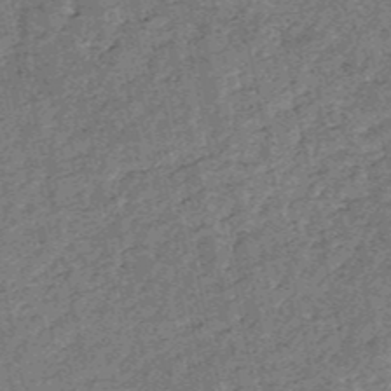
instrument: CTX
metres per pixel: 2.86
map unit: HNb
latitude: -53.1242
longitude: -48.8947
